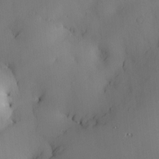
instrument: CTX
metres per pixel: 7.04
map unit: Hve
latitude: -10.1228
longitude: 176.0661
